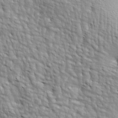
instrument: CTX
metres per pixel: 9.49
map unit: lAa
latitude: -4.6140
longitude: -122.0633
